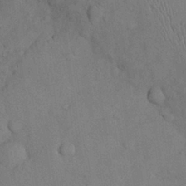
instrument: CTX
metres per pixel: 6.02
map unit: Nhu
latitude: 27.9528
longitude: -70.3656
